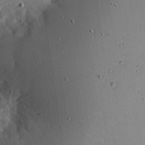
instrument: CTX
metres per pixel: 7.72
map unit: eHh
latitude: 9.0270
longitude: -70.6679
